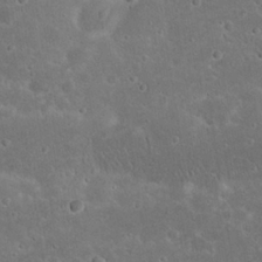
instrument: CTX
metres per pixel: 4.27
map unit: Nhu
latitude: 23.0269
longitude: -71.4615
